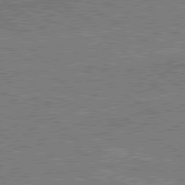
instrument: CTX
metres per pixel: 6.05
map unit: lApd
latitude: 79.8584
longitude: 169.8611
